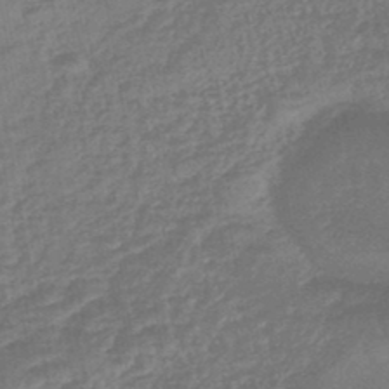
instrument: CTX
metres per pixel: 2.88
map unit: lHb
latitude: -44.8786
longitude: 79.9745
